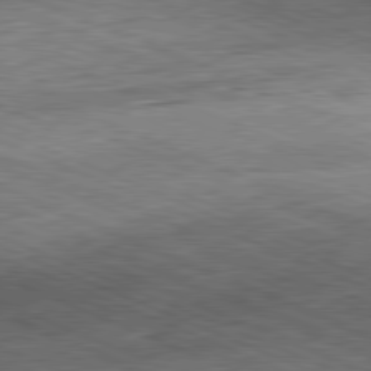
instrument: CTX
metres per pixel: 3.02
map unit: Hpe
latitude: -81.9745
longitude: 11.7667
